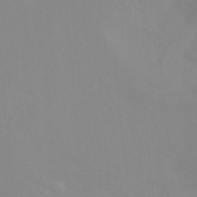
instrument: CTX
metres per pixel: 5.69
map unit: Nhu
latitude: -13.9556
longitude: -56.1010
